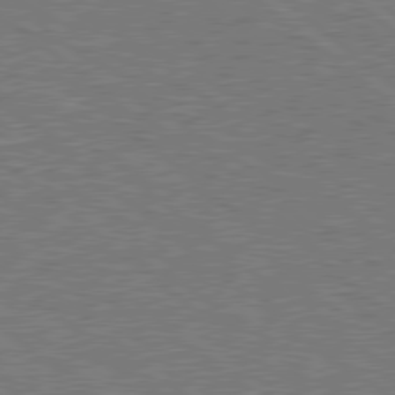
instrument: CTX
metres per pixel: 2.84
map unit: Hpe
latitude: 78.7813
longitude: -169.9906
